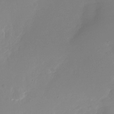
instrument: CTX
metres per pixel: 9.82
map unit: Nhu
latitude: -28.4818
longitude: -79.8584
